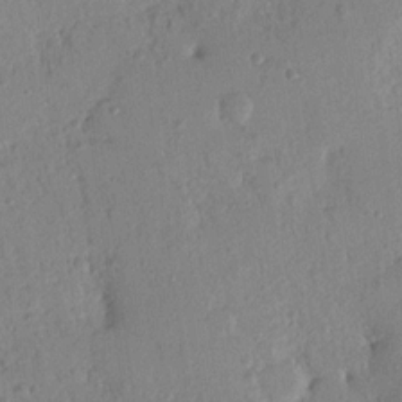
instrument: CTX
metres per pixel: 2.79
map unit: Nhu
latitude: 15.8395
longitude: -78.8758
